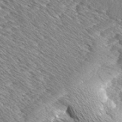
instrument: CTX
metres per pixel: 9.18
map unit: Aa
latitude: 8.8569
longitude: -134.7057
